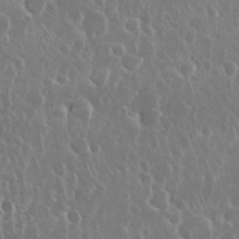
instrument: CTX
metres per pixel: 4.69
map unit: Nhu
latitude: 28.5923
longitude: -63.2915
